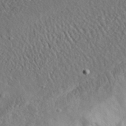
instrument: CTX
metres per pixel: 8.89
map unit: lHvf
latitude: 33.6316
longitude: -83.1214
